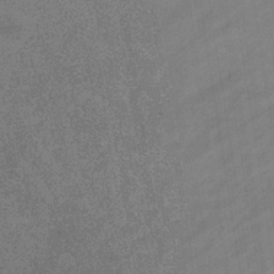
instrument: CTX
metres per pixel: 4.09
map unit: eHb
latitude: -37.8233
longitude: 79.3698
